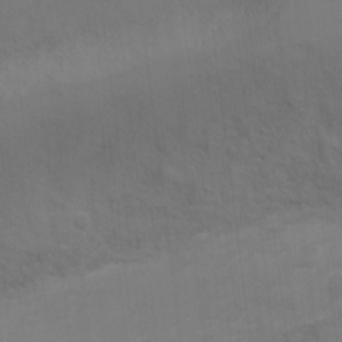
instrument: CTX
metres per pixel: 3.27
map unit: Ht
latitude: 1.1592
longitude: -20.1200
